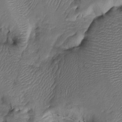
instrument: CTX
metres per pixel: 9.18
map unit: Htu
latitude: -6.8975
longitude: 155.1809
